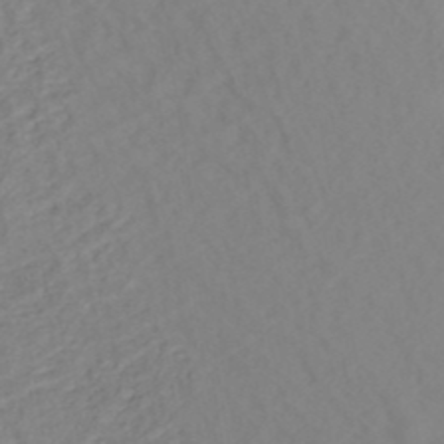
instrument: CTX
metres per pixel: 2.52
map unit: ANa
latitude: 40.7435
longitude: 22.3873
